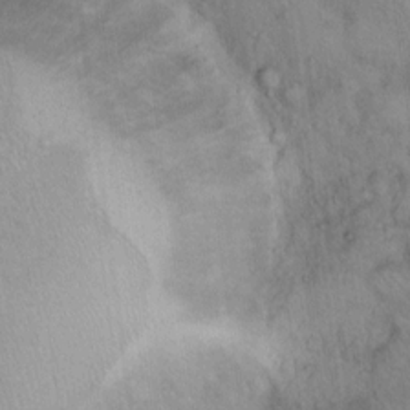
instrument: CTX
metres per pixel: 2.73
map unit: Hto
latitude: 13.7072
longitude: -56.7813
